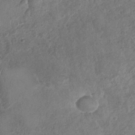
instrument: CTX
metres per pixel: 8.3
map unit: Nhu
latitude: -31.2565
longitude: -61.9339
